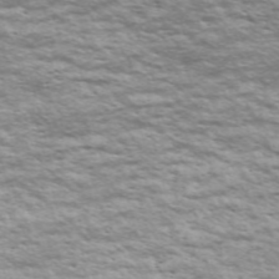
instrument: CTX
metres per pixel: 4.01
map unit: Nve
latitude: -59.2564
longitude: 57.4265
